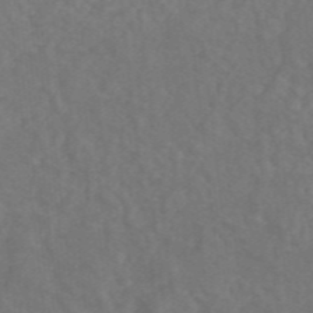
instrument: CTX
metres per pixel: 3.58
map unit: ANa
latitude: 46.2712
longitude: 26.4629
